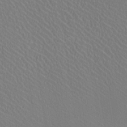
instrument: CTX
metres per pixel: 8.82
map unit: HNhu
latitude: -0.8030
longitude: -1.3670
